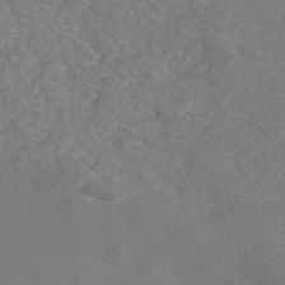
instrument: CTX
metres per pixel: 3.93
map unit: eAb
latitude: 46.8947
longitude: 117.3887
